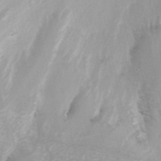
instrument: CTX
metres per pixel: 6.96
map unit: ANa
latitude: 45.1214
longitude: 38.2361
